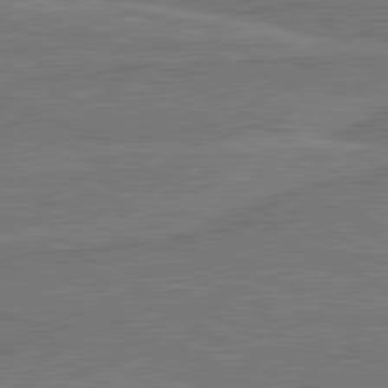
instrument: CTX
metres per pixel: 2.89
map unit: lApd
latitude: 81.1403
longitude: 168.6707
